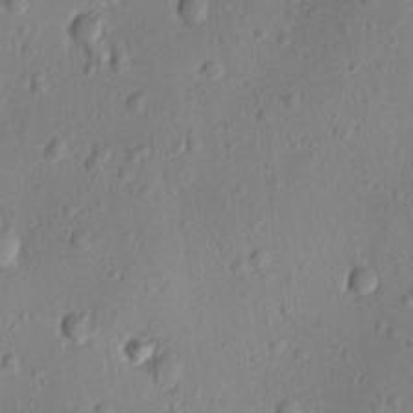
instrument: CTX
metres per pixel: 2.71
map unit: Ave
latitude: -10.4251
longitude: -121.4238
